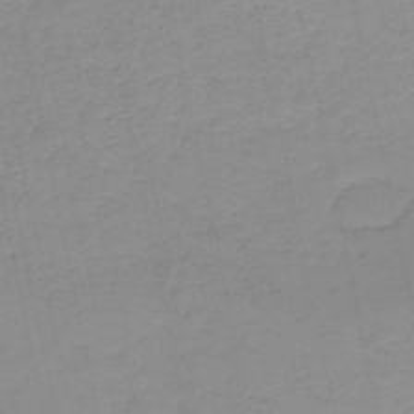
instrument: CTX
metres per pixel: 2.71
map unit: HNb
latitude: -51.2376
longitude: -50.7624
